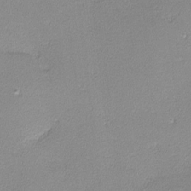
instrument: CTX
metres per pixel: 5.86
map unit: lHvf
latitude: -12.9920
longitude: -102.3467
